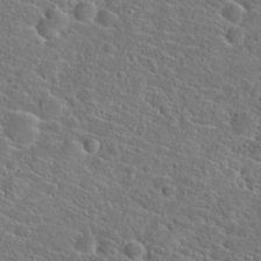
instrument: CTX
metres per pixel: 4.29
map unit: Hto
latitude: 23.1214
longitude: -45.2159
